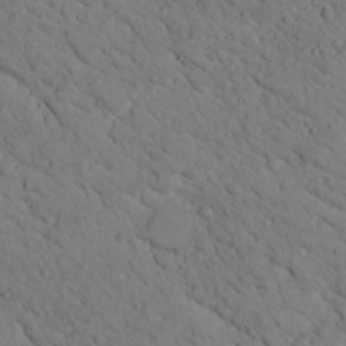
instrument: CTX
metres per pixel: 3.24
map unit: lHvf
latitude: 13.9717
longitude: 178.7652
